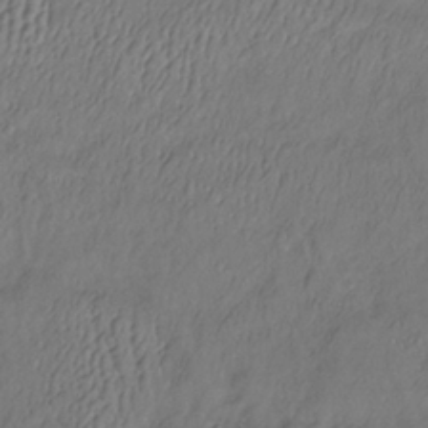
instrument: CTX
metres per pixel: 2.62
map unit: lHb
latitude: -35.1242
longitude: 69.6721
